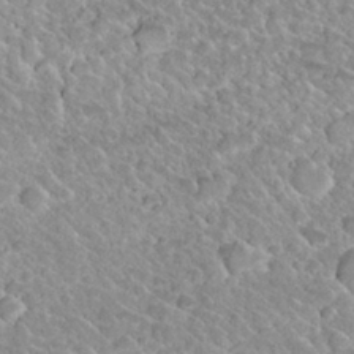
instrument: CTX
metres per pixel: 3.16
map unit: Nhu
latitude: 29.7827
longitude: -53.7828
